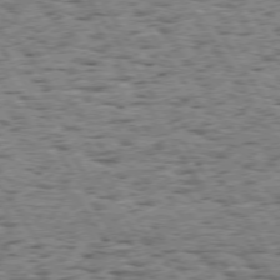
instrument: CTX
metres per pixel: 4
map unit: Hpe
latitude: 73.6316
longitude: -135.2348
